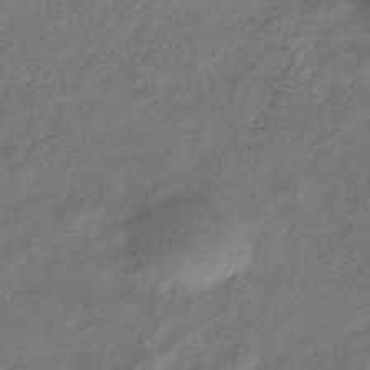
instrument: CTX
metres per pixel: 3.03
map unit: eHb
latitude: -38.9353
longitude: 80.5763
